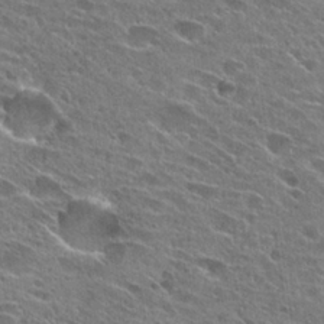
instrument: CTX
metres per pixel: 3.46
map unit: Hto
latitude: 26.5357
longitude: -44.2522
